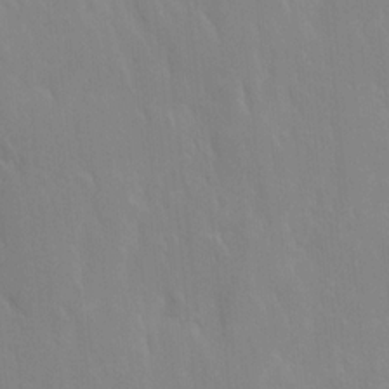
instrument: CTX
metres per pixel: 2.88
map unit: Ave
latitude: 9.6505
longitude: -104.2334
